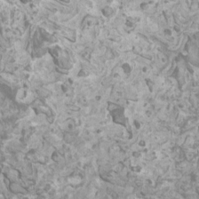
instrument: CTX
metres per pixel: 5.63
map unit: HNhu
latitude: 1.5749
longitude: 0.5007
